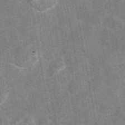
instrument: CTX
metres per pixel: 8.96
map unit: eAb
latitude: 47.7072
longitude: 122.3873
